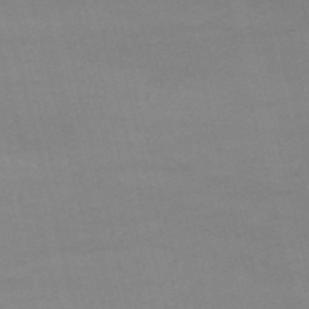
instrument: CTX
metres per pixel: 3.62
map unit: HNb
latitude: -54.6519
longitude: -37.1403
